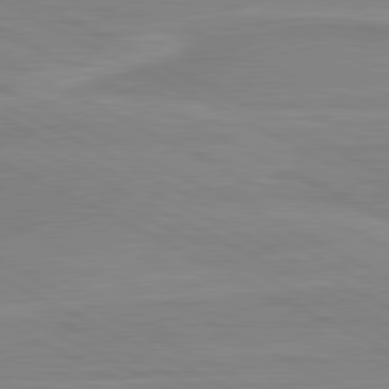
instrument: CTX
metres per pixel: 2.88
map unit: lApd
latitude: 80.9514
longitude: 170.7463
